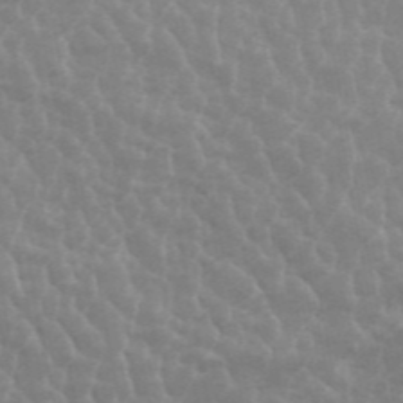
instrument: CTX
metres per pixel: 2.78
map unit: ANa
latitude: 44.8947
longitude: 28.9920
